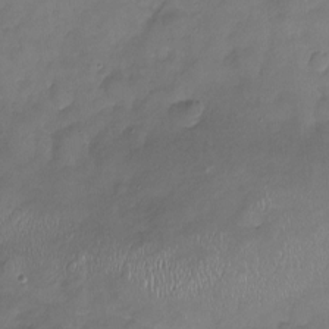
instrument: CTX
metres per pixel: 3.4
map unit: Nhu
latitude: -17.6533
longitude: -57.3481
